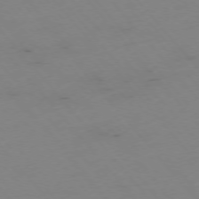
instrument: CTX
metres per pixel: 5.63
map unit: Hpe
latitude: -76.0094
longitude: -19.9150
